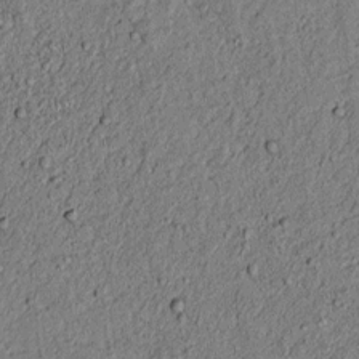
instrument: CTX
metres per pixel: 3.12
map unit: lAvf
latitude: 5.7072
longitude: 167.9745
